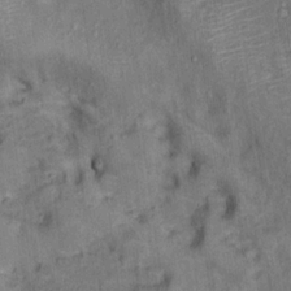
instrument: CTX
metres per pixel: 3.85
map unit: Hto
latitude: 15.4994
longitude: -31.7828
